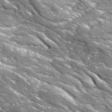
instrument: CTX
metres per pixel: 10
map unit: Ave
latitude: 19.2537
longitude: -135.8772
